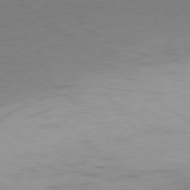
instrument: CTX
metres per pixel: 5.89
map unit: Ap
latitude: -79.1431
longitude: -78.0444
